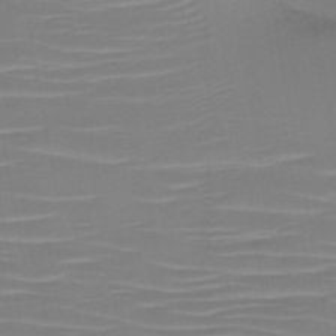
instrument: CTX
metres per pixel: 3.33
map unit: HNb
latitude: -46.4062
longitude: -42.6868
